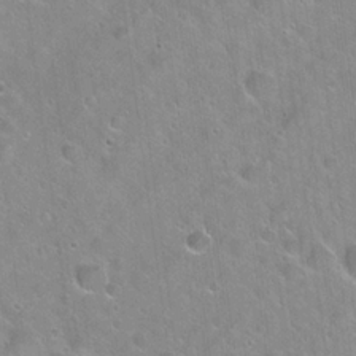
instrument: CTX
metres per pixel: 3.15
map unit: Hto
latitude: 21.6316
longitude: -53.7072
